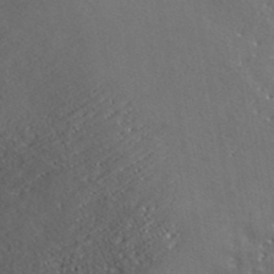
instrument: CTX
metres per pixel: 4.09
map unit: ANa
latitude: 41.6882
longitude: 55.4266
